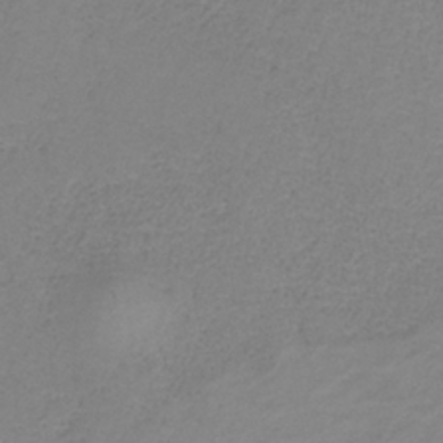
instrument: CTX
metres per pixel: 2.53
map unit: HNb
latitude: -33.9367
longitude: 53.6910
